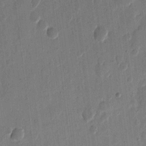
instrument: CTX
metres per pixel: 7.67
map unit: eHh
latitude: 12.0633
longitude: -68.8569
